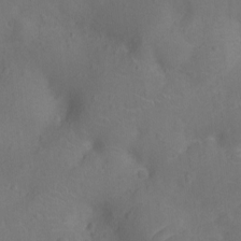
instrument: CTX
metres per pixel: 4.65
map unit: Ht
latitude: -10.2173
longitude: -21.6316
